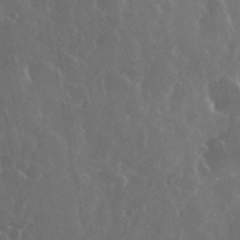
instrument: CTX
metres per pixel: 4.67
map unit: eHh
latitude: 35.3103
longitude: -59.3482
